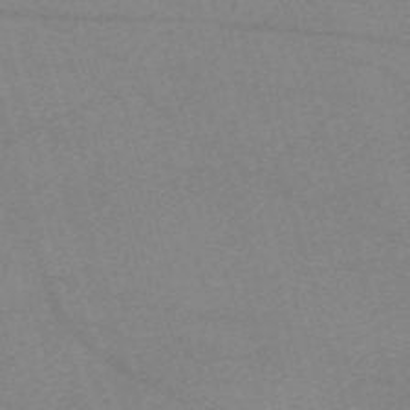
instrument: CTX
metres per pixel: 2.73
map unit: eHh
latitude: -62.0850
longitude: 54.1795
